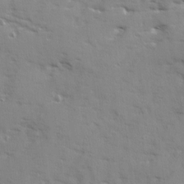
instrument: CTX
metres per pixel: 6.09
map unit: Ave
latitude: 12.6491
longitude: -101.7450
